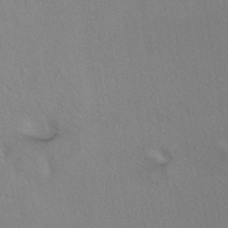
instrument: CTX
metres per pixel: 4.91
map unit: ANa
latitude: 40.4412
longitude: 29.0109
